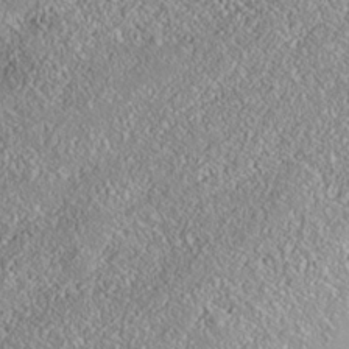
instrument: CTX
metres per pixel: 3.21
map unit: Nhe
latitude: -37.9745
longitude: 138.1795
